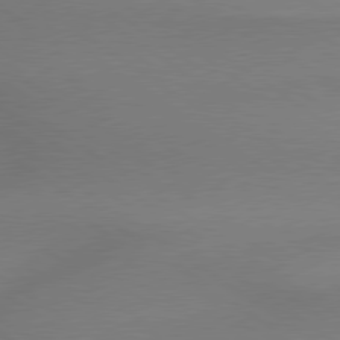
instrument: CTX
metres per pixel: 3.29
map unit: lApd
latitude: 79.1214
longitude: 178.5007
